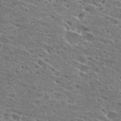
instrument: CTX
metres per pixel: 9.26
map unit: Hto
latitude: 27.1403
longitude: -45.7827
